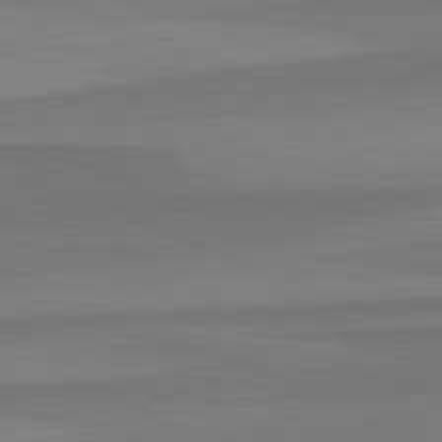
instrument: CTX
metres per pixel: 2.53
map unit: lApd
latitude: 82.8380
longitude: 157.4643
